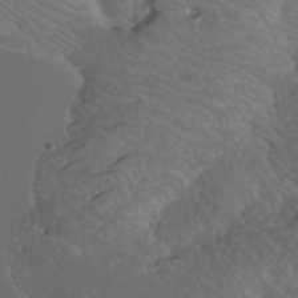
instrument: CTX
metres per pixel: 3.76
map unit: Nhu
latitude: -10.1417
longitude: -69.3292
